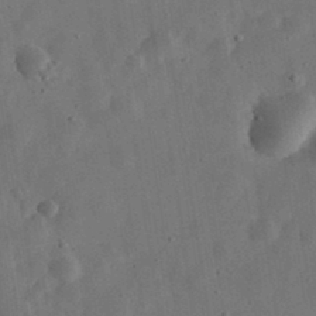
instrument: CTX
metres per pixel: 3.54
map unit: eHh
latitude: 32.5735
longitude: -75.9906
